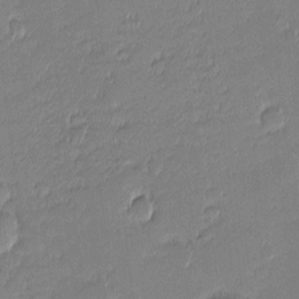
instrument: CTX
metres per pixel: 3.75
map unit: eHh
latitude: -1.8423
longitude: -83.3103
